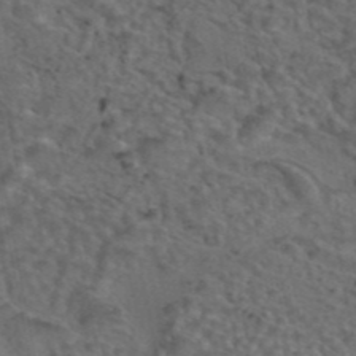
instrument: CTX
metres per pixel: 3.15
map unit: eAb
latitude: 43.6127
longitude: 104.5573
